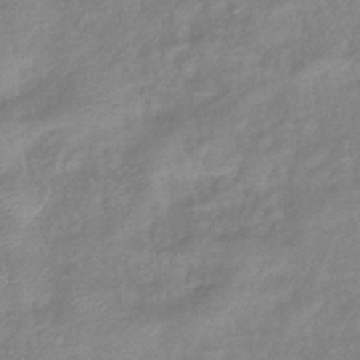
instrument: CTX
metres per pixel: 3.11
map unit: eHb
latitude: -40.0283
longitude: 80.4818
